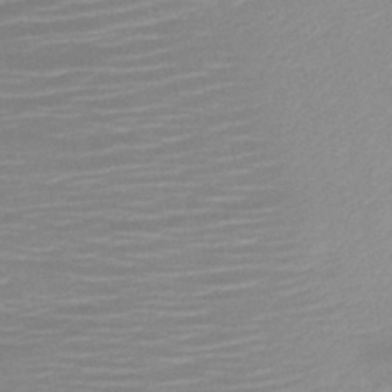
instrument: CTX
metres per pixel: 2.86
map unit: HNb
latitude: -45.9745
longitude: -45.0647
